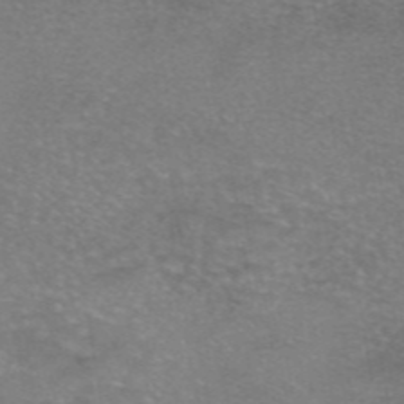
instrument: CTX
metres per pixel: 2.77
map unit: eAb
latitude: 46.4223
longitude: 102.9164
